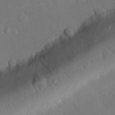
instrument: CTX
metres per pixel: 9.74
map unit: eHh
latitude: 27.7261
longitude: -80.6113
